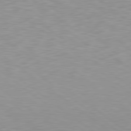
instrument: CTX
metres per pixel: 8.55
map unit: lApd
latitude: 79.2537
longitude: -89.7072
